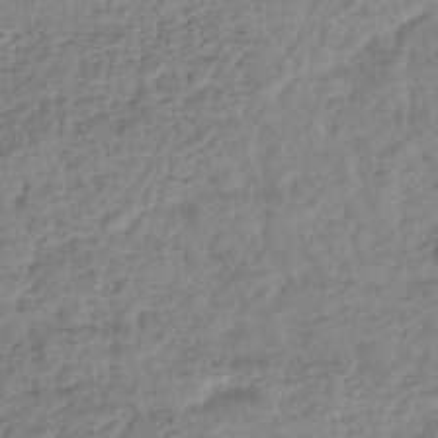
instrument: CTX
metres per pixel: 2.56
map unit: lHb
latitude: -42.5384
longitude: 73.3698
